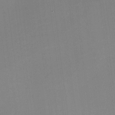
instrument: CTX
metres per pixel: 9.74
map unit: eHh
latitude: -2.5384
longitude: -80.2900
